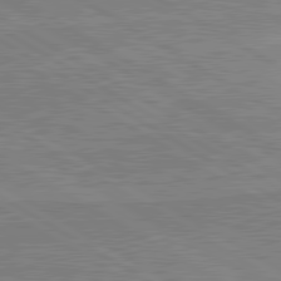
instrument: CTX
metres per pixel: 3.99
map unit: lApd
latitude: 80.4223
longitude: 169.4832
